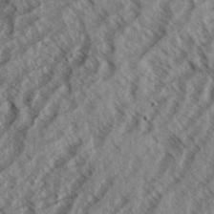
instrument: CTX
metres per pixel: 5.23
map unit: eHh
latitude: 33.9528
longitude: -140.0444
